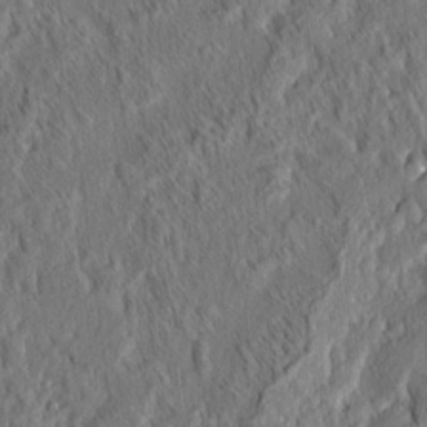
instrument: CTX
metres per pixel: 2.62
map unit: eHh
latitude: 6.2145
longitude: -76.5545
